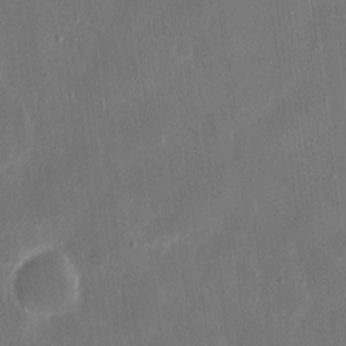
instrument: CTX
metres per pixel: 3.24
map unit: eHh
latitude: 8.3278
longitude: -68.8002
